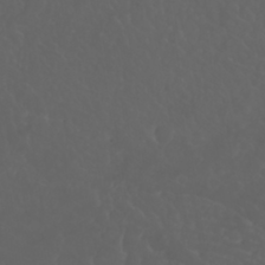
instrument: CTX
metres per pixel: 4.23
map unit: Nhu
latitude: 22.8569
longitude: -64.9136
